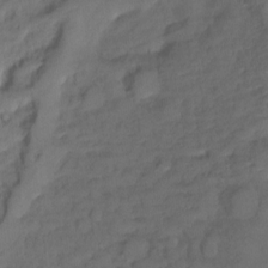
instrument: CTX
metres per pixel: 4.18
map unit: Ht
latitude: -14.5385
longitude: -53.0648
